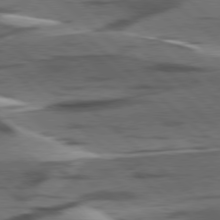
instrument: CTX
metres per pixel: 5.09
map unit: lApd
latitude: 78.5546
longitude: -49.2726
